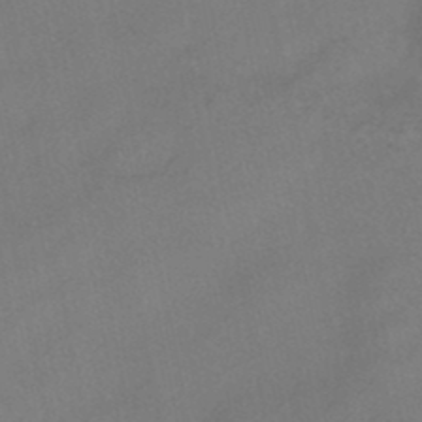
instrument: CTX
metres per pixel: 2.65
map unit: HNhu
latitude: -41.0864
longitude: 103.5588
